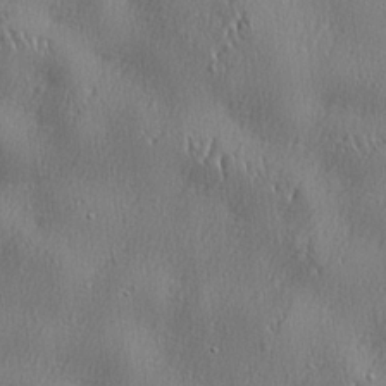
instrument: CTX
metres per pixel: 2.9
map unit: lHvf
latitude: 23.0269
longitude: 141.5777
